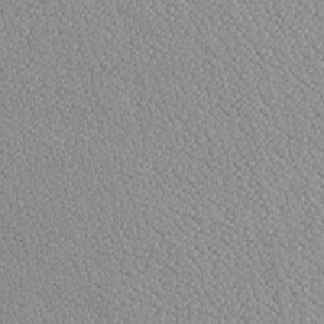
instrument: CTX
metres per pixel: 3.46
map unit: Htu
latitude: -6.7652
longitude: 155.6722
